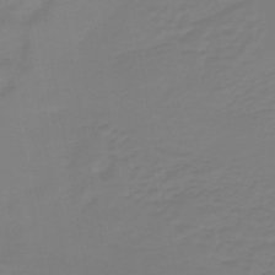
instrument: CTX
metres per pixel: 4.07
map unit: lHb
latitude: -42.2361
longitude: 63.7666
